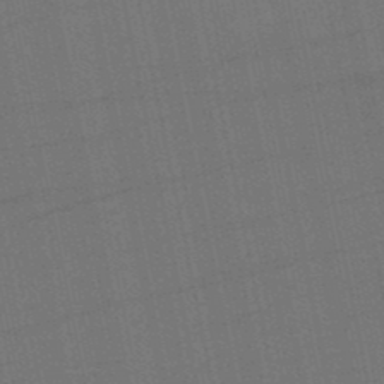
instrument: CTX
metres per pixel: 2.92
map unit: eHb
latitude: -49.8234
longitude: 78.4440
